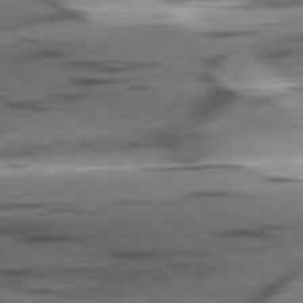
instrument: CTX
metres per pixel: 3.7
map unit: lApd
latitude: 78.7435
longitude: -51.0269
